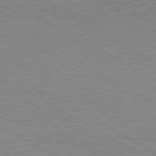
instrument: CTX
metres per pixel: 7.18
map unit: Hpe
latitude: -80.3873
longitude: 17.1809
